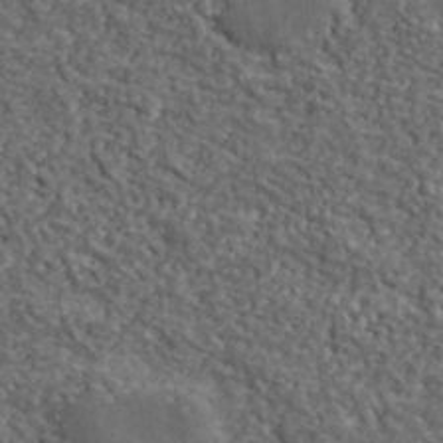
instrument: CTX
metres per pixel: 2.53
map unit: lHvf
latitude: 40.5356
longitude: -87.3670
